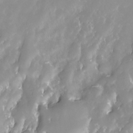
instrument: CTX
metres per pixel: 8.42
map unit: Nhe
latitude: -28.5574
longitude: -109.6693
